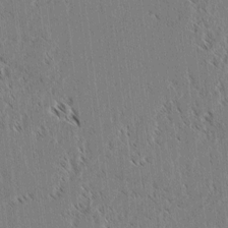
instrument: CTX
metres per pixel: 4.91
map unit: lAvf
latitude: 3.2159
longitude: -106.4412
